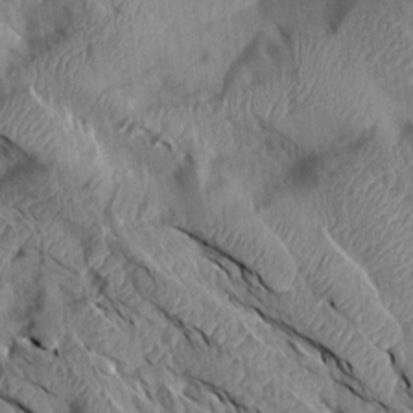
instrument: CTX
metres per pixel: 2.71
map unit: Aa
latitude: 14.8002
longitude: -146.8569
